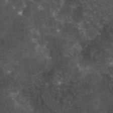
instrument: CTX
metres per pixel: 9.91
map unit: eAb
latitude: 45.5560
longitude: 122.6330
